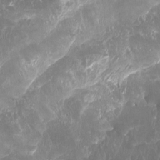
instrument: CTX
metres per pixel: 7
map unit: Htu
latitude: -6.9541
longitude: -48.9892
